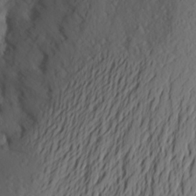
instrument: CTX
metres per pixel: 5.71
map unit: Aa
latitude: 26.2523
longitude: -146.9325
